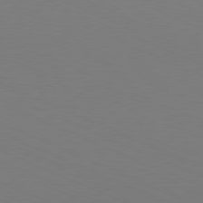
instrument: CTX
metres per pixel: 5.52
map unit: Hpe
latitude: -81.6155
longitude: 20.8597
